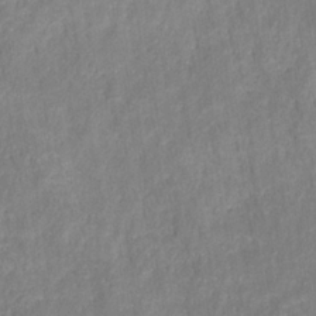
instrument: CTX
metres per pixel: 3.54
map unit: HNhu
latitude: -28.4062
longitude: 73.8800
